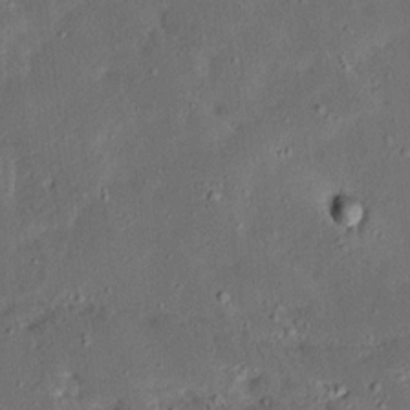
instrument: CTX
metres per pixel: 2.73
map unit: Ave
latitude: 15.3671
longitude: -138.7813
